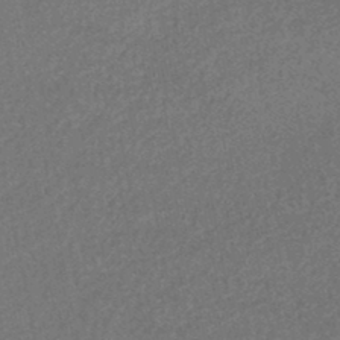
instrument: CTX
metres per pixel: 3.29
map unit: HNhu
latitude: -47.7855
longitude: 103.3510
